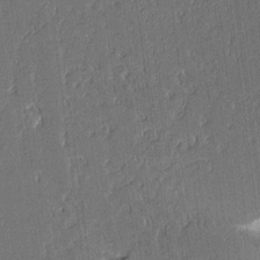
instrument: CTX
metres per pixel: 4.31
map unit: Aa
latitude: 11.7261
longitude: -128.2711
